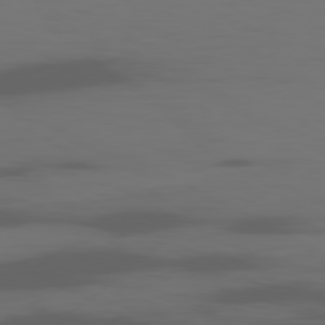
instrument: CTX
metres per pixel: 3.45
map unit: Ap
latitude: -80.5196
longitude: -62.6869
